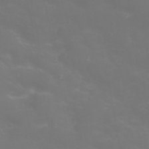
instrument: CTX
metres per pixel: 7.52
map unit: eHh
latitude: 22.2333
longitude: -65.1403
